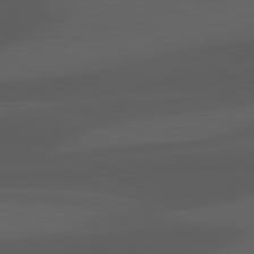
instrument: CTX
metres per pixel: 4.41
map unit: lApd
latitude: 81.4615
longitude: 123.5588
